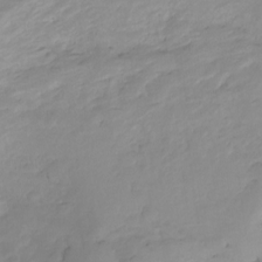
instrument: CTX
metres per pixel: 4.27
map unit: Ht
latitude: -16.1606
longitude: -49.8394
